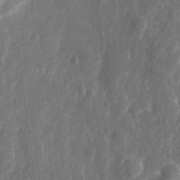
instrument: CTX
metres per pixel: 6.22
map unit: eHh
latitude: 10.0444
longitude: -72.1389
